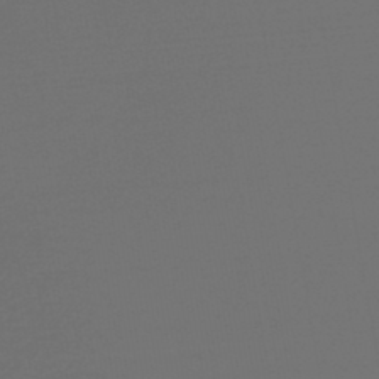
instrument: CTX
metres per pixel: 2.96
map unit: lHb
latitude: -46.6707
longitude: 72.6707
